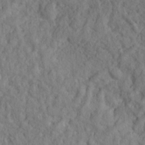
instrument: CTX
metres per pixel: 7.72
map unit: Nhu
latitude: 16.1578
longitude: -31.1026
